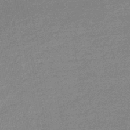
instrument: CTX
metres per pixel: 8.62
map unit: HNb
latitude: -48.1795
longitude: 57.5399
